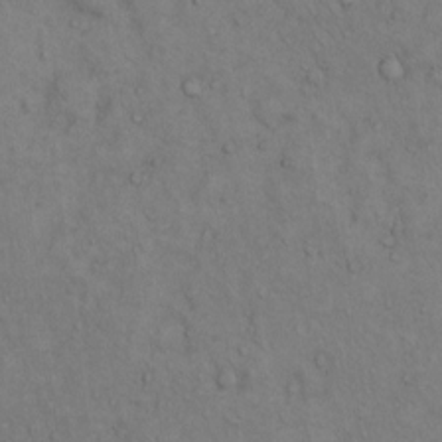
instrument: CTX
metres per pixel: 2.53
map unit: Hto
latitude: 12.6869
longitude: -59.6505
